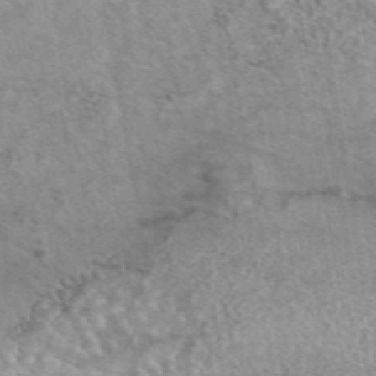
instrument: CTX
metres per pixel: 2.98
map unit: eAb
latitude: 44.4979
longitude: 109.1053
